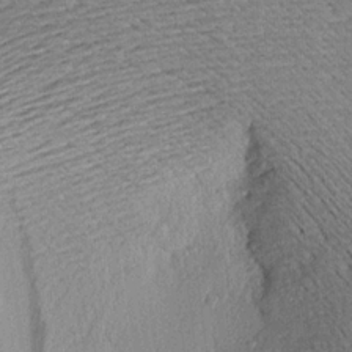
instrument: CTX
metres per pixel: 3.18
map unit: Aa
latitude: 17.6127
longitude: -145.1592
